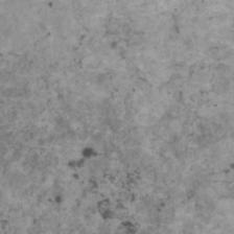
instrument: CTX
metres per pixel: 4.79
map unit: HNhu
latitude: 2.0444
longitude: 4.1983
